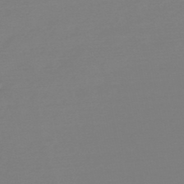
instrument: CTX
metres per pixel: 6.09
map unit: HNb
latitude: -49.7100
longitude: -42.9325
